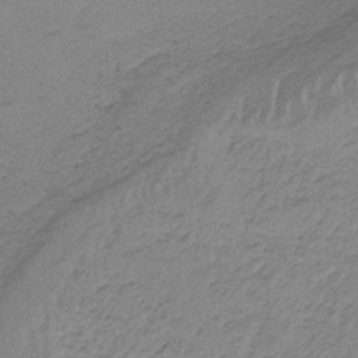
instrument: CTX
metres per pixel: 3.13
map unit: HNb
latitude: -33.8234
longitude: 63.1998
